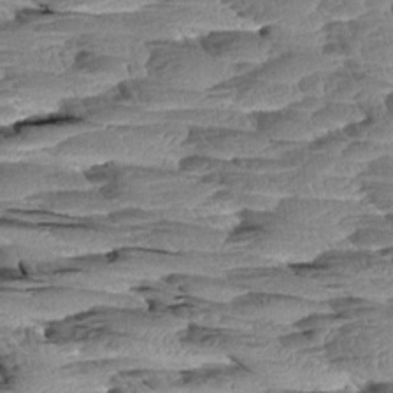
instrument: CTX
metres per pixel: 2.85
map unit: Aa
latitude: 8.5924
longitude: -133.2348
